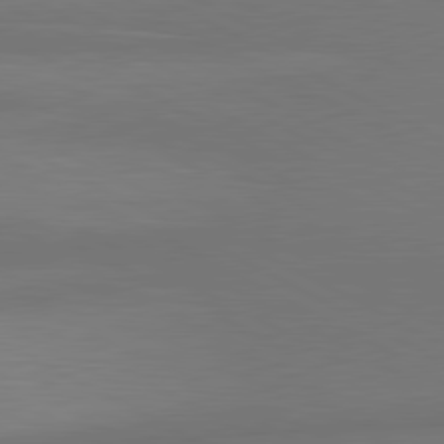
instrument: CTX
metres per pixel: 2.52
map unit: lApd
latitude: 80.8191
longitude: 138.9920
